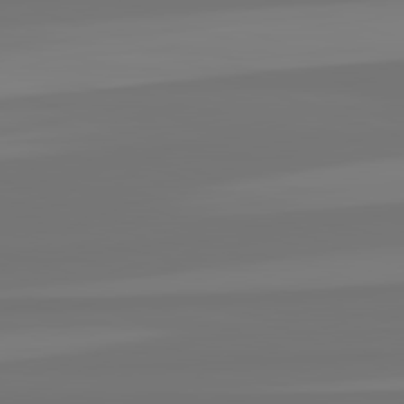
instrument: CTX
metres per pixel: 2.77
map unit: lApd
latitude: 82.4412
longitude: -176.8758
